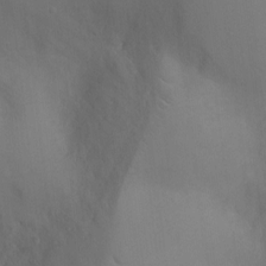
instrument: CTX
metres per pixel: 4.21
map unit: Ht
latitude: -5.6910
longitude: -25.5560
